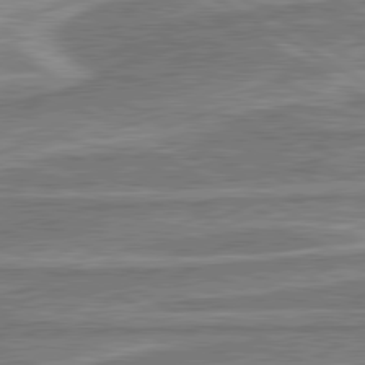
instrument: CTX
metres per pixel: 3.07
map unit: lApd
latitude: 80.6301
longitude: -177.2915
